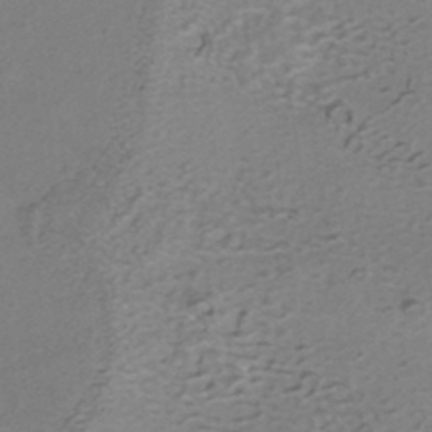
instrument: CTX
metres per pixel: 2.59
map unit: HNhu
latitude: -40.2739
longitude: 104.3117
